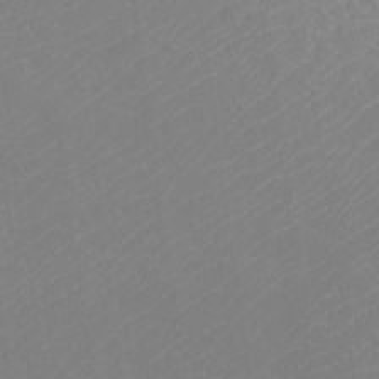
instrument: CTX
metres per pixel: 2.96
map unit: Htu
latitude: -12.5196
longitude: -70.4979
